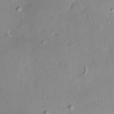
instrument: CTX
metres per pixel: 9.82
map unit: HNhu
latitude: 5.4993
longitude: 7.7288
